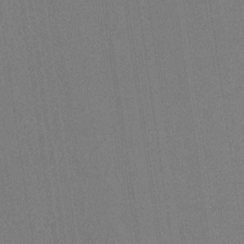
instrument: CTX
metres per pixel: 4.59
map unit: HNb
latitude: -32.4440
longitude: 57.7288
